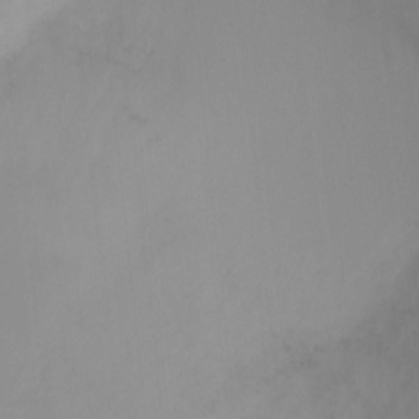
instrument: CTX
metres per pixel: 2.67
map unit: Ht
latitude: 3.7260
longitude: -28.7057
